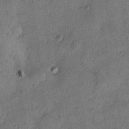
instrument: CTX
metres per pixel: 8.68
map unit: eHh
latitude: 10.1578
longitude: -63.8773
